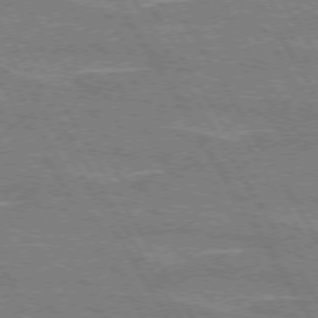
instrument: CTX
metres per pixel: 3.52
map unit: lApd
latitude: 72.7247
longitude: -55.8772
